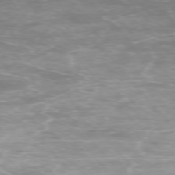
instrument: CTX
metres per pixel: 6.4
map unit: Ap
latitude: -75.5588
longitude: -76.7624
